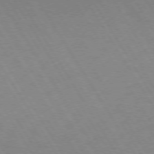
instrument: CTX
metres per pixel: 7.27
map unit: lApd
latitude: 72.8002
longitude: -57.5371
